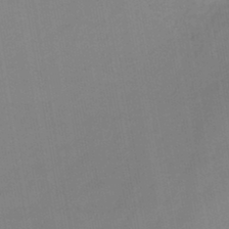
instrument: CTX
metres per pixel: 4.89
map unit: HNb
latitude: -45.7100
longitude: -39.4993
